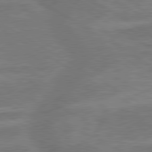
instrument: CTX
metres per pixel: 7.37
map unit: lApd
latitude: 79.9150
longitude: -173.0458
